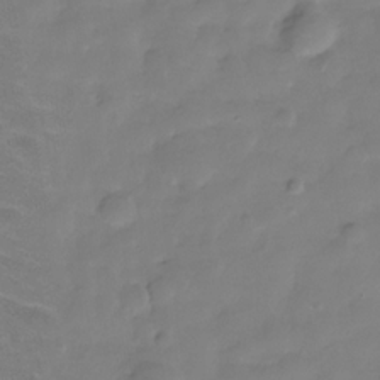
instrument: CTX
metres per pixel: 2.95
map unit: Hve
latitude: -30.3873
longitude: 95.5399
